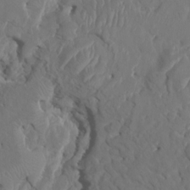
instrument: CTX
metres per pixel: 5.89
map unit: HNhu
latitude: 6.7435
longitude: -6.4223
